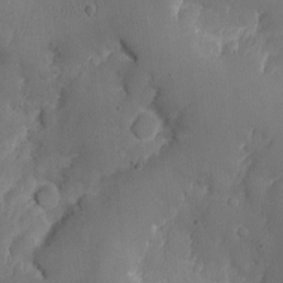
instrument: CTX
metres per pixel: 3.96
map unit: Nhe
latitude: -1.4455
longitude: -58.7246
